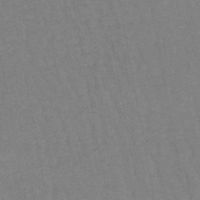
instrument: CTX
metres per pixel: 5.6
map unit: eHb
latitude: -46.7652
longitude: 78.6518
